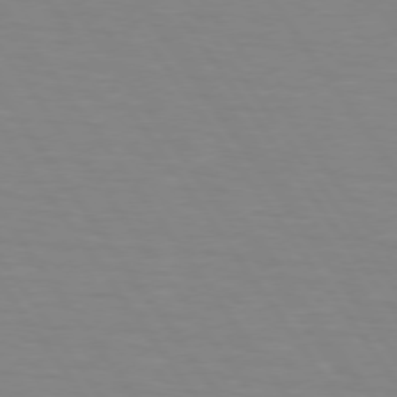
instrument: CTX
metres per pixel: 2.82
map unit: lApd
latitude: 74.3467
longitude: -79.2348
